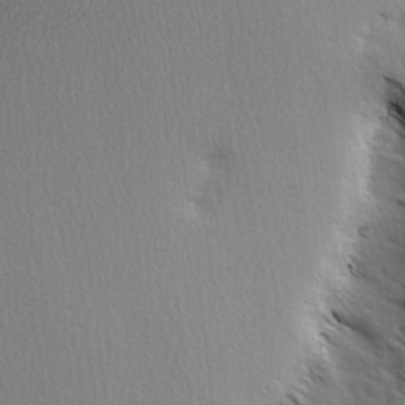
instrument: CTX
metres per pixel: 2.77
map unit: Ave
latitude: 2.7435
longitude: -110.7813
